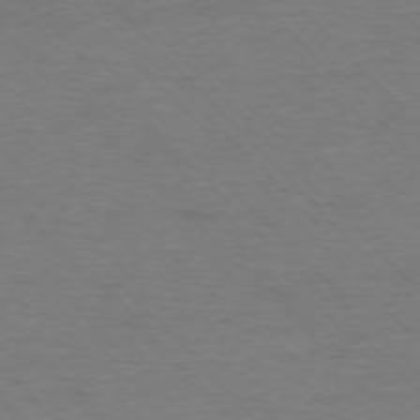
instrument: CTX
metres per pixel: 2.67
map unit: Ap
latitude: -76.9164
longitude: -95.0837
